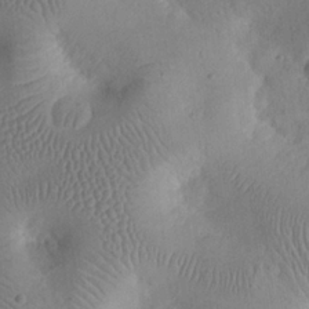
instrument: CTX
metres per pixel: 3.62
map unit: eHh
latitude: 25.3292
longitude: -66.1766
